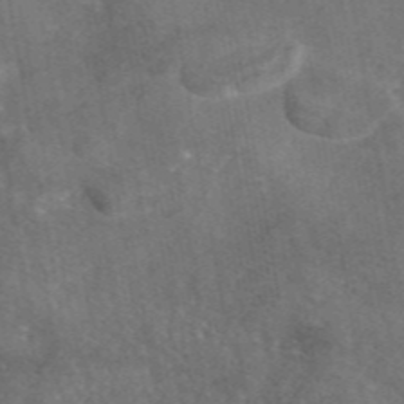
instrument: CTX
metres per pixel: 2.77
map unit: eAb
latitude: 46.4034
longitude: 113.7667
